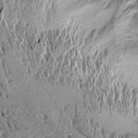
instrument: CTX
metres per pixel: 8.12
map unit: Aa
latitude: 13.6505
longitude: -144.7435
